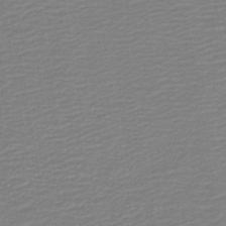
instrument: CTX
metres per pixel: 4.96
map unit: HNb
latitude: -40.8975
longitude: 51.0864
